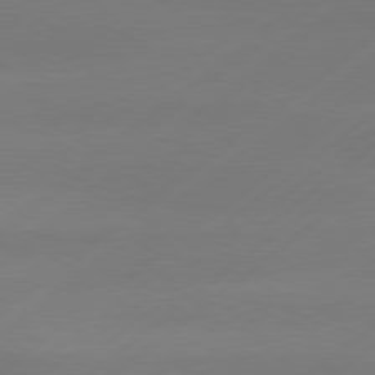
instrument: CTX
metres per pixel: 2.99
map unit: Hpe
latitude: 78.5735
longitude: -131.2537
